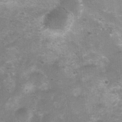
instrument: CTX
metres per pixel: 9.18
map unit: Nhu
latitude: 8.4223
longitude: -21.8206
